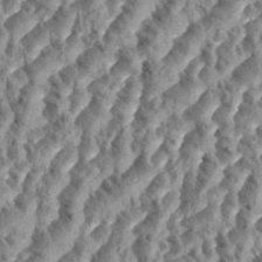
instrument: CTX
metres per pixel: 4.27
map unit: eHh
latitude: 35.2348
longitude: -137.4805
